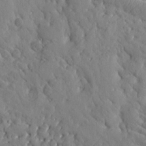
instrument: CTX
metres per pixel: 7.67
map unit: Htu
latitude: 0.9702
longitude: 179.3320
